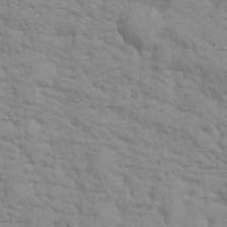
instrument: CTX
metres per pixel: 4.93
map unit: Ht
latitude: 3.6316
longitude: -27.3482
